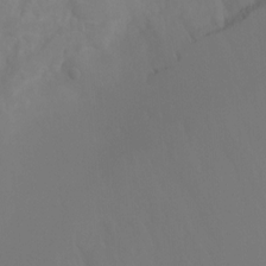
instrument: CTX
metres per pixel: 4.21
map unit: Ht
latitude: -9.3887
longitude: -45.9717
